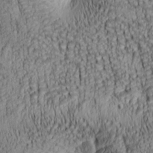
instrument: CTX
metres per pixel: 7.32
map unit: lAa
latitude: 6.7813
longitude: -115.2536
